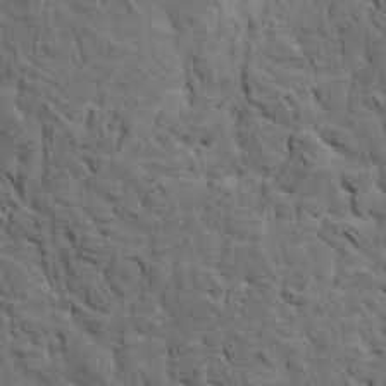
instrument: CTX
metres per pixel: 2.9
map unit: HNhu
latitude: 6.8002
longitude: -0.4790
